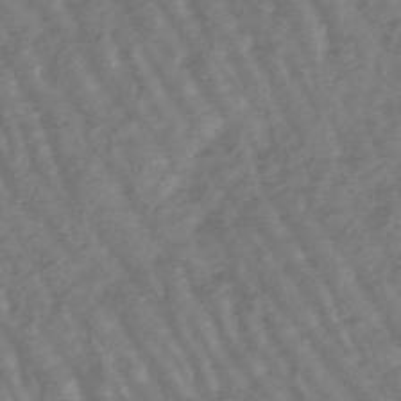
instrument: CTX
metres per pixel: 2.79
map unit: lHb
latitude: -47.8989
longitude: 77.4832
